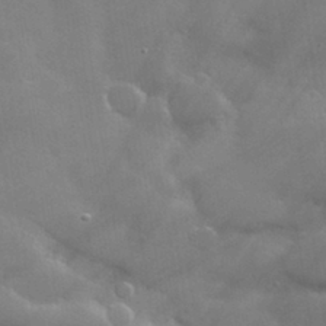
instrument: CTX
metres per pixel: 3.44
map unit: lHvf
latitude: 31.1592
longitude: -93.3859
